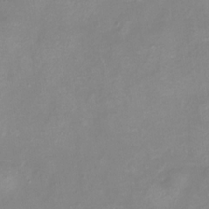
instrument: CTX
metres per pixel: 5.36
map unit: eHh
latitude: -6.8597
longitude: -78.1956
